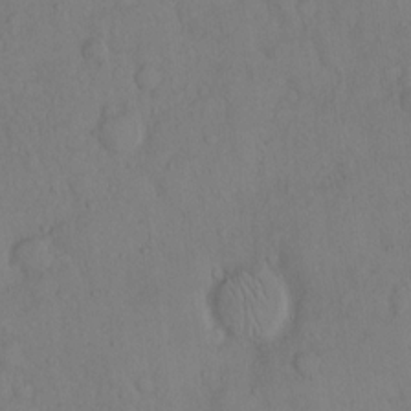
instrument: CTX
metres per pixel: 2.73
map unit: Hto
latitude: 12.8380
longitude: -56.4223
